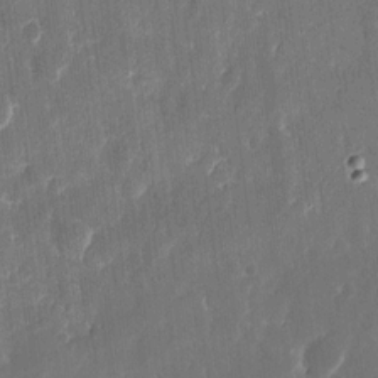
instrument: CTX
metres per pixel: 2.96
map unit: eHh
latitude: 11.8772
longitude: -72.5546
